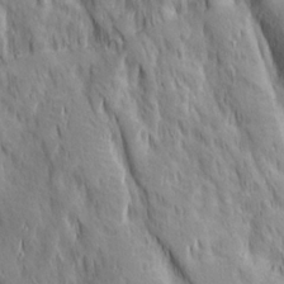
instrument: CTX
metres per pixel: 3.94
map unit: Ave
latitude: 22.8191
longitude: -134.6301
